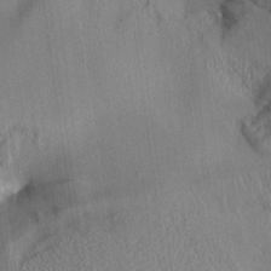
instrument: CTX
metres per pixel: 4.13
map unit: Aa
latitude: 14.8380
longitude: -146.9703
